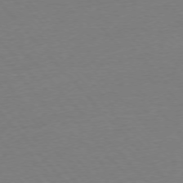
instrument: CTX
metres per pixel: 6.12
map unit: Ap
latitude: -76.1039
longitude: -93.0080
